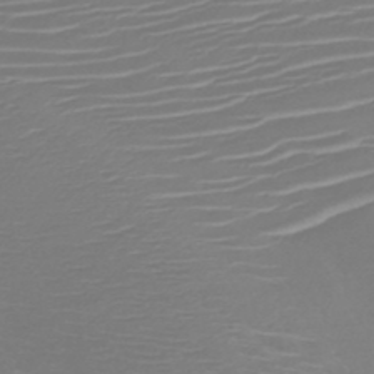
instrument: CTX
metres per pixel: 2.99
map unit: HNb
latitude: -46.4629
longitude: -42.1011
